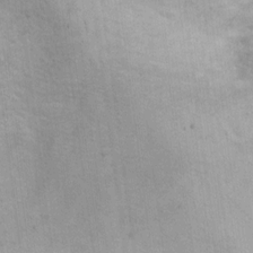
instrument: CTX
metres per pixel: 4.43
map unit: Ht
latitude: 5.7450
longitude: -36.8380
